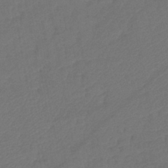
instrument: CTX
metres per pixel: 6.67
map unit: lHb
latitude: -43.0108
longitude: 76.7274
